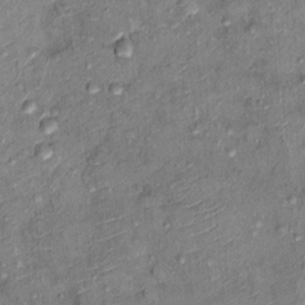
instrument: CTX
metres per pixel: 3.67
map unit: Ht
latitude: 11.3860
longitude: -37.9528
